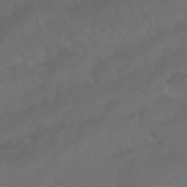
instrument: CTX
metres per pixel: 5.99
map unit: Nhu
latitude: 24.6490
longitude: -62.3090
